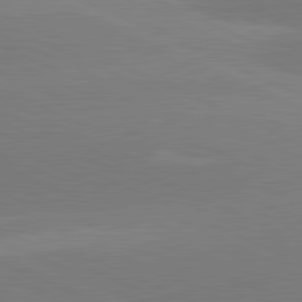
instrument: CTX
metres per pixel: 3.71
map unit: lApd
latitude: 81.5560
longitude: -154.9136
